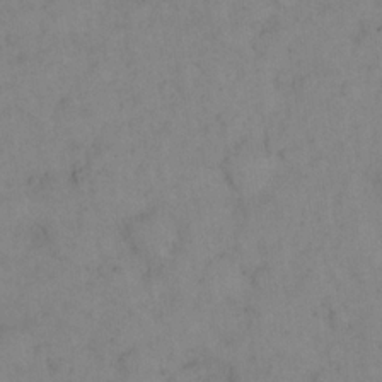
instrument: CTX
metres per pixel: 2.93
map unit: eHh
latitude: 18.1389
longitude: -64.9136
